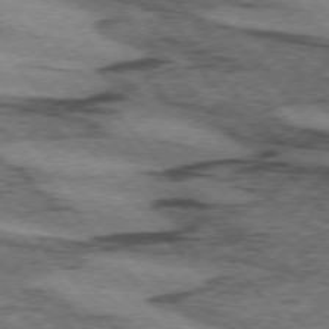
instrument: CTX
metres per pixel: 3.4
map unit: lApd
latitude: 74.5735
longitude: -77.6694
